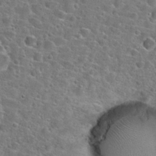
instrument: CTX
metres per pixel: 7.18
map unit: Hto
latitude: 24.4223
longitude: -46.8380
